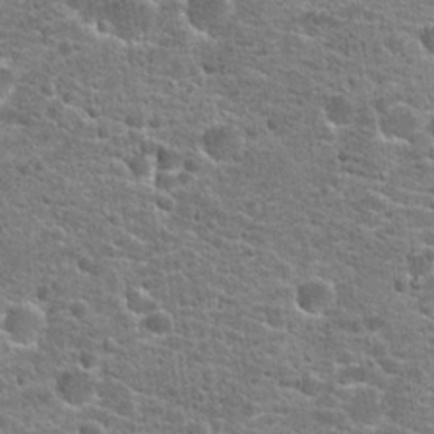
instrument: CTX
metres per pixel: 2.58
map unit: Hto
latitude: 21.5560
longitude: -44.2711
